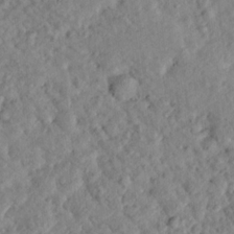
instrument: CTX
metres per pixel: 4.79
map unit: lHvf
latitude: 14.9136
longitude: 179.0297
